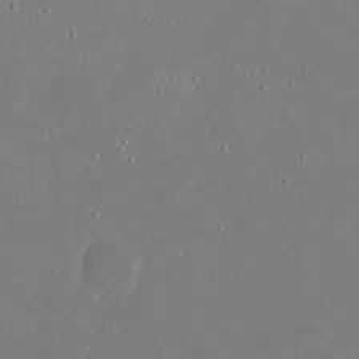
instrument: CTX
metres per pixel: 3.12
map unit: eHh
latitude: 19.6316
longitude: -72.5735
